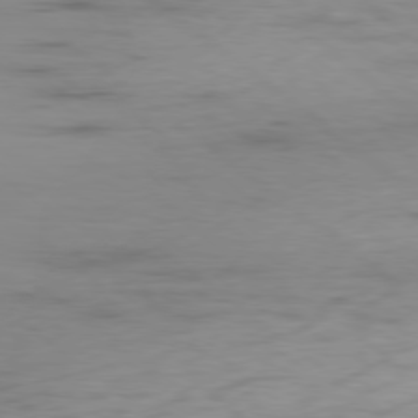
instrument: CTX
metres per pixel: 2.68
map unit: Ap
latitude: -79.0675
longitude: -78.4223
